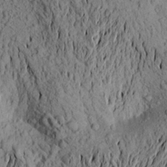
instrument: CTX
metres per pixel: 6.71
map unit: Aa
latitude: 20.6869
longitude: -149.6316
